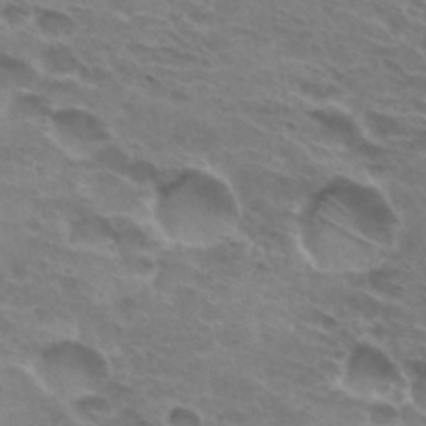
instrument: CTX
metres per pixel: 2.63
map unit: Hto
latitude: 30.9325
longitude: -44.6112
